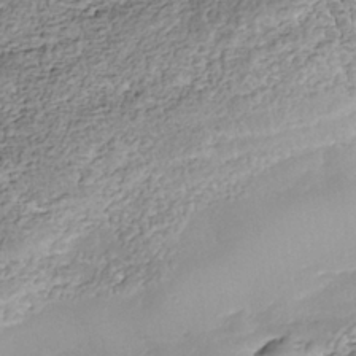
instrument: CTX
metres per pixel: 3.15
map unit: Nhe
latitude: -39.4644
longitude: -116.7624
